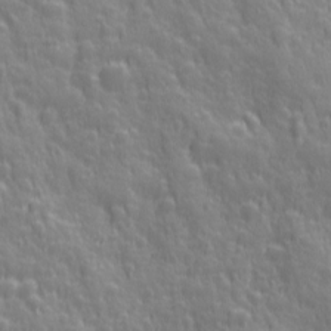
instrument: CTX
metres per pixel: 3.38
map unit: Ave
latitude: 12.7058
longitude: -104.3468
